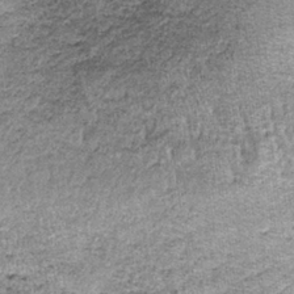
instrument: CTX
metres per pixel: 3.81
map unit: lHb
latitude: -36.2172
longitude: 65.0676
